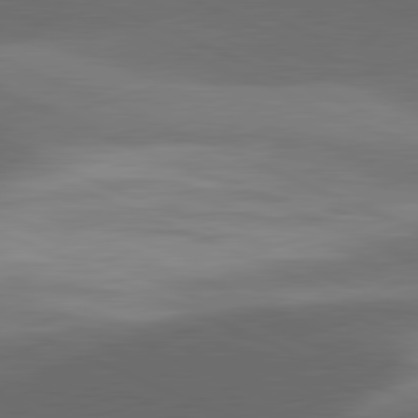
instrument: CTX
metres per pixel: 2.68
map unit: lApd
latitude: 81.4615
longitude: 132.3685
